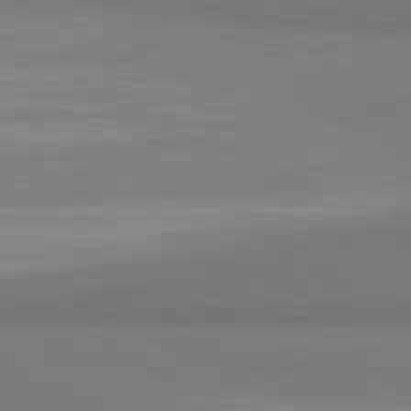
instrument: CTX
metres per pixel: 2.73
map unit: lApd
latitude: 81.4237
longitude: 158.0661
